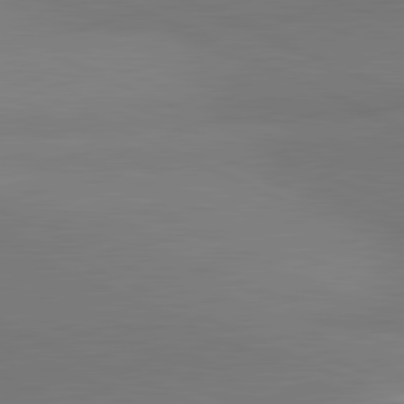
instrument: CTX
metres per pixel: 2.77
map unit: lApd
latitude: 81.7639
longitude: 150.8408
